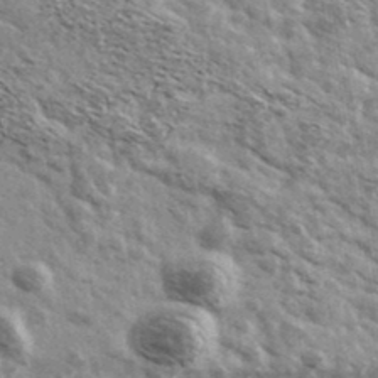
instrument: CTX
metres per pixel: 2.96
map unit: Ave
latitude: 38.8002
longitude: -108.1955
